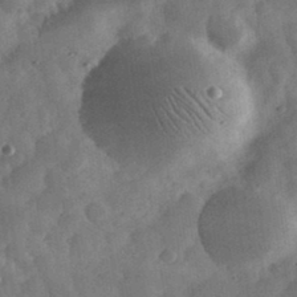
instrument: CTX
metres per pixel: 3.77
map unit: eHh
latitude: 35.0836
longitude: -69.4804
